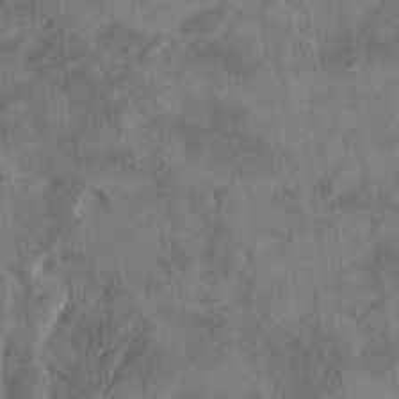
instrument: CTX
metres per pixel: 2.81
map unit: Htu
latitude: -4.3684
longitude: -177.4993
